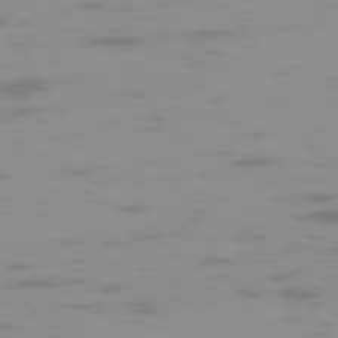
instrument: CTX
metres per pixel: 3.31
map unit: Hpe
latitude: -74.2362
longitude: 6.1417
